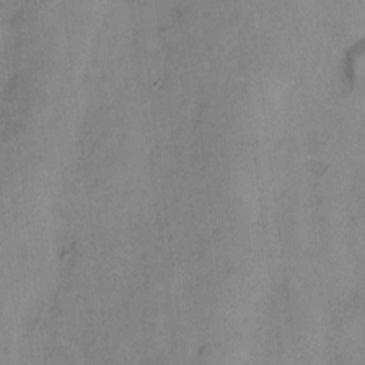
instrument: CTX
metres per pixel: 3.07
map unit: Hto
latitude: 4.7435
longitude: -61.0836
